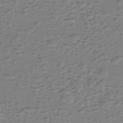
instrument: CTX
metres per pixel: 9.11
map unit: eHh
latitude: -39.5966
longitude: -28.3278
